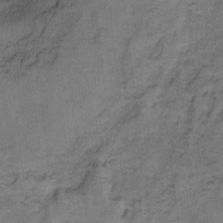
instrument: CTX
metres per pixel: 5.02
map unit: Ht
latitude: 8.1956
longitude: -38.1956
